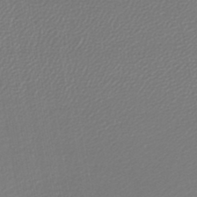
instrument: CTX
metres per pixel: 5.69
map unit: lHb
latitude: -45.1242
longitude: 61.7667
